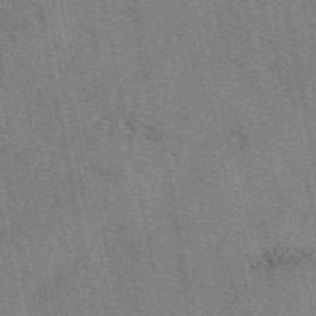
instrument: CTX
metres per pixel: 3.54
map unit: eAb
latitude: 49.5749
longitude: 105.0297
